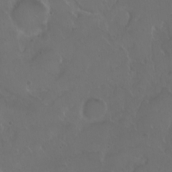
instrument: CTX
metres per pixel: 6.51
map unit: eHh
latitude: 1.0080
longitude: -54.6112
